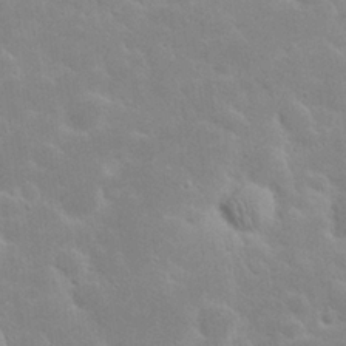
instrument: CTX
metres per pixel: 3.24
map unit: eHh
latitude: 23.9717
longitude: -72.2334
